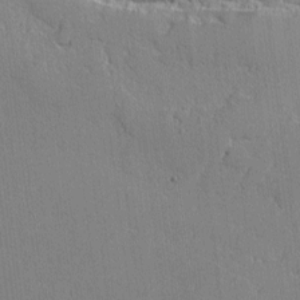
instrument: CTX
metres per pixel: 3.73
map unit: lAvf
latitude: -1.5966
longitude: -108.9891
